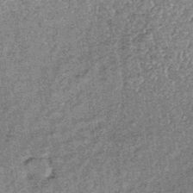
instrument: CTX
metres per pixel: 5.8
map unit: lHb
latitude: -38.1417
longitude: 66.4251
